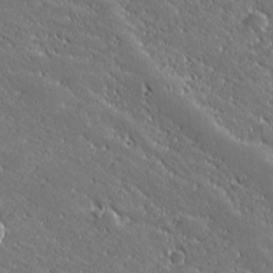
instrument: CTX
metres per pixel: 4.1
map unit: lHvf
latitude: 27.2348
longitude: 141.6722
